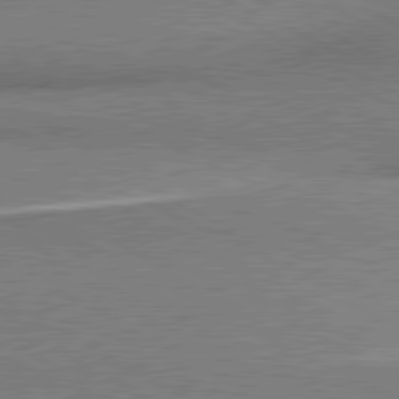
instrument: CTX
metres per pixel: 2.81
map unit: lApd
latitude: 80.8380
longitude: 164.0283
